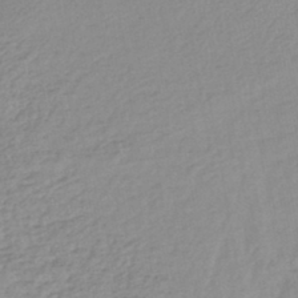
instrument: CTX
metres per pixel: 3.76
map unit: lHb
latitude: -44.4818
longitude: 68.2361
